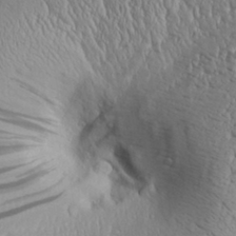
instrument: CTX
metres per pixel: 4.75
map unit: Aa
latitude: 30.4034
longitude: -136.4034
